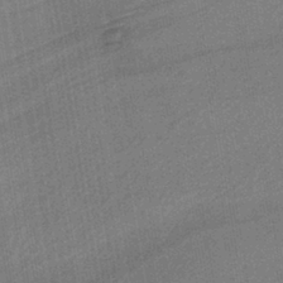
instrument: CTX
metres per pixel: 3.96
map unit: lHb
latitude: -38.8219
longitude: 54.7841
